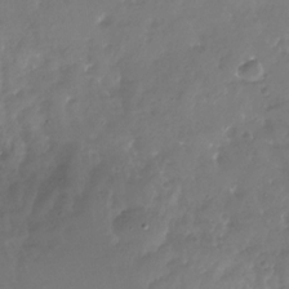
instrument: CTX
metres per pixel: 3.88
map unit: Nhu
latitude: -29.3510
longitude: -79.9717
